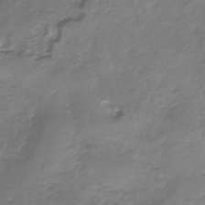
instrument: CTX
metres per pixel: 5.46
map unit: HNb
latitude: -33.5588
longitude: 58.0849
